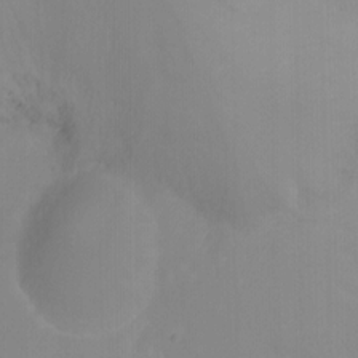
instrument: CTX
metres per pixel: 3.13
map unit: Nhu
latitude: -8.5385
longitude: -41.9150
